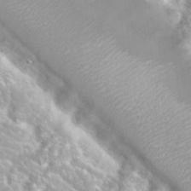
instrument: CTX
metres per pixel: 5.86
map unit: Nhu
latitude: 27.9150
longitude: -51.0647
